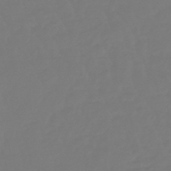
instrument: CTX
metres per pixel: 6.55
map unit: eHb
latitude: -46.5384
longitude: 81.1620
